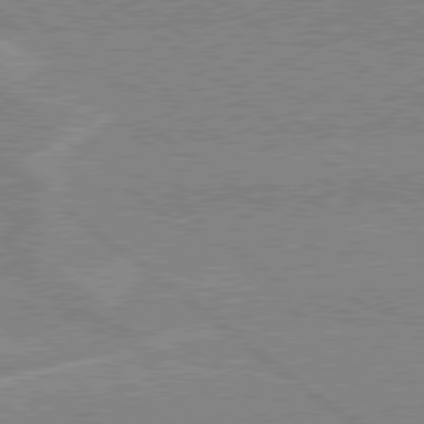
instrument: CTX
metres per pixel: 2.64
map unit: lApd
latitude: 78.9892
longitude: -160.1200
